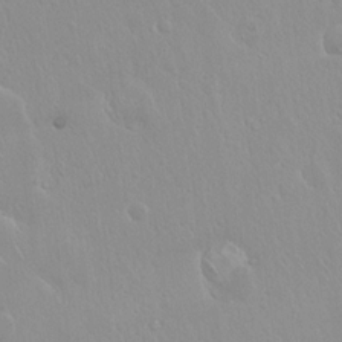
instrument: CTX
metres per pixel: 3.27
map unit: Hto
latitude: 17.5938
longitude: -57.8772
